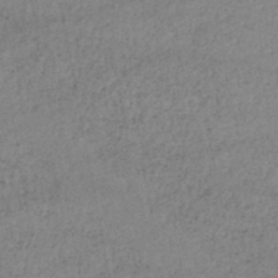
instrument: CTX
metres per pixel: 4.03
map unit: lHb
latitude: -46.2172
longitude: 62.2739
